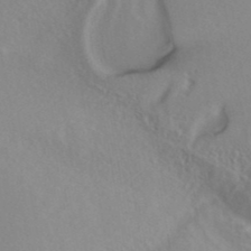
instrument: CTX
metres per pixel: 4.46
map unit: ANa
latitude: 40.1388
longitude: 28.4629
